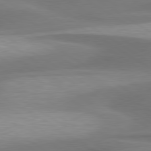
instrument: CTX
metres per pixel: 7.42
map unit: lApd
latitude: 79.8017
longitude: -88.1200
